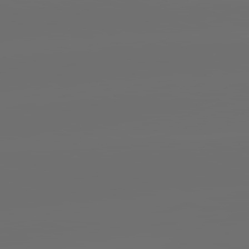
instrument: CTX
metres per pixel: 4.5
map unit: lApd
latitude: 82.2144
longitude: -152.8758
